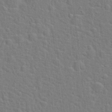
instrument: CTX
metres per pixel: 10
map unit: Hto
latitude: 22.3845
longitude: -47.2537
